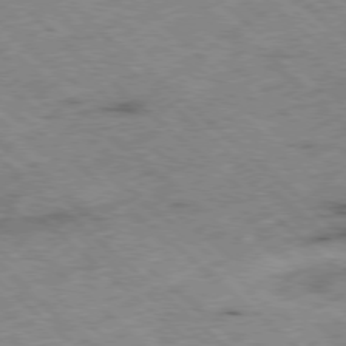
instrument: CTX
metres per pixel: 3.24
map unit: Ap
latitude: -78.5007
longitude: -49.7828
